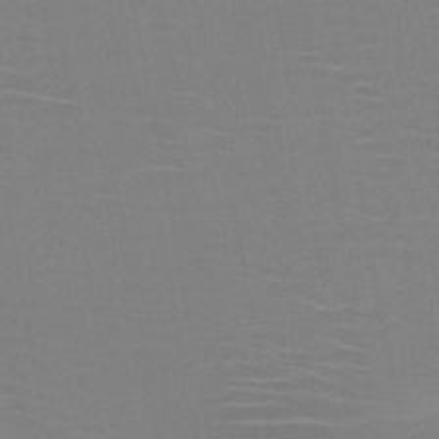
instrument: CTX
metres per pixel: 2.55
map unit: HNb
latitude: -46.4440
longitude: -42.4412
